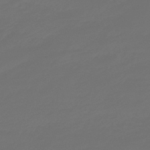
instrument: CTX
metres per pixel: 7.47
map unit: eHb
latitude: -47.6155
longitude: 82.6518
